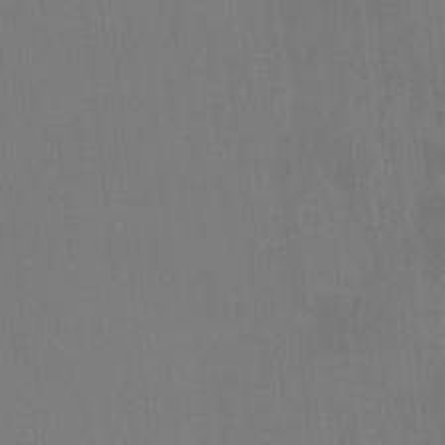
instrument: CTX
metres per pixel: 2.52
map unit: HNhu
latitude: 6.9514
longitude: 4.0472
